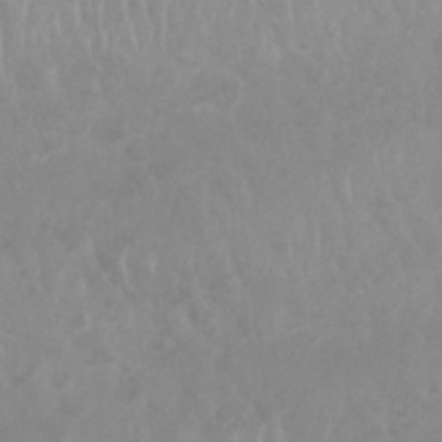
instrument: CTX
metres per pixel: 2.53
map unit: Nhu
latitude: 26.4034
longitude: -61.9528
